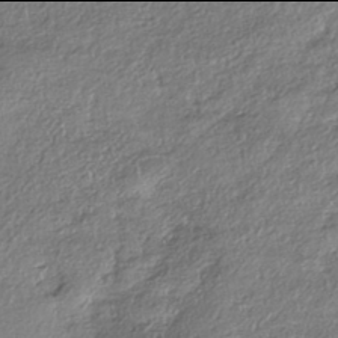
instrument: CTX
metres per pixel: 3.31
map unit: eHh
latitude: -42.0094
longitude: 122.9731
